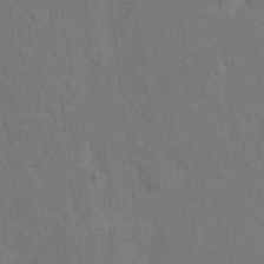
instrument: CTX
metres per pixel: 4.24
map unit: Hto
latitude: 15.3482
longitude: -36.2334
